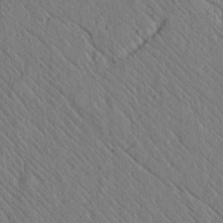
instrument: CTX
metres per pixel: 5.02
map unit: lAvf
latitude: 7.2537
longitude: 159.7477
